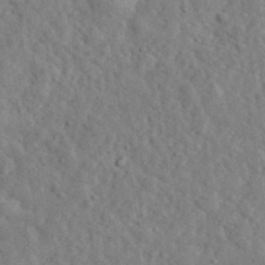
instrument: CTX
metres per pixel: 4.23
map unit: eHh
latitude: 34.9513
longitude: -78.4601
